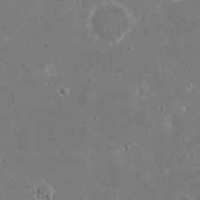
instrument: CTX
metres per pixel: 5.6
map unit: eHh
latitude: 18.3278
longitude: -72.2901
